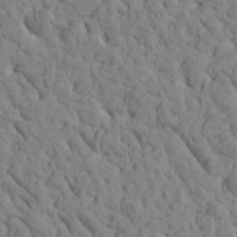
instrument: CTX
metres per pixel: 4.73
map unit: Htu
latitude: -2.5951
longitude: 178.8408
